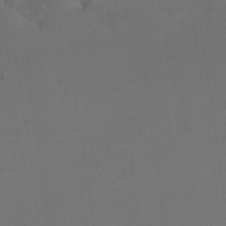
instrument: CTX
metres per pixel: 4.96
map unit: Nhu
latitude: -15.5399
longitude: -49.9528
